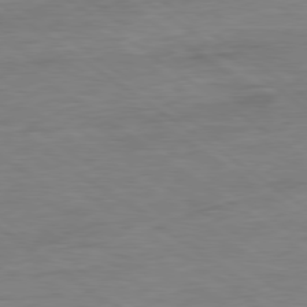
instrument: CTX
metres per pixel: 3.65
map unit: Ap
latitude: -80.3118
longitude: -80.4790
